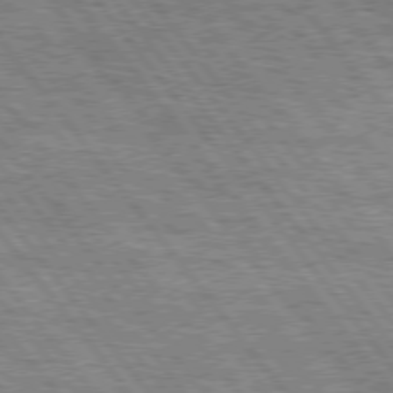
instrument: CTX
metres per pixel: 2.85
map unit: Hpe
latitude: 75.6316
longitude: -152.7813
